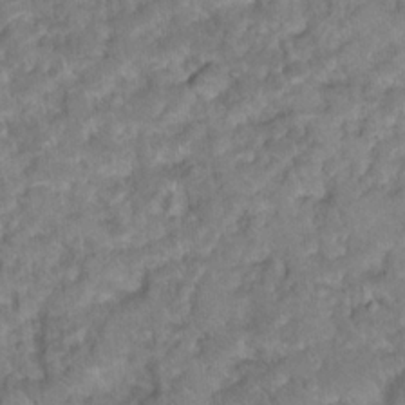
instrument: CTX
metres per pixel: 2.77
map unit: Hto
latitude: 18.8002
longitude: -35.8205
